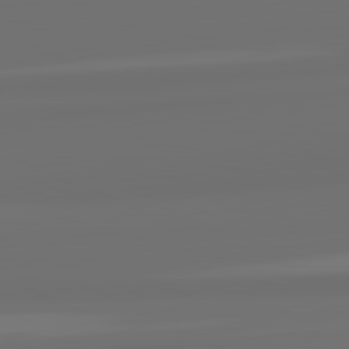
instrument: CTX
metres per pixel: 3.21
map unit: lApd
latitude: 82.4223
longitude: 163.6722
